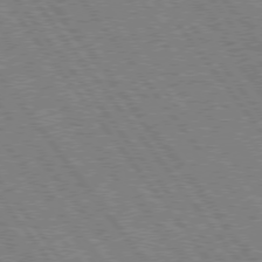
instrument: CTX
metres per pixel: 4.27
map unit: Hpe
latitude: 75.1025
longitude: -149.5182
